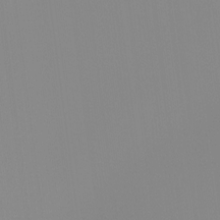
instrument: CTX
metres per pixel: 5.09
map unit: Ht
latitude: -14.7652
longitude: -52.0633
